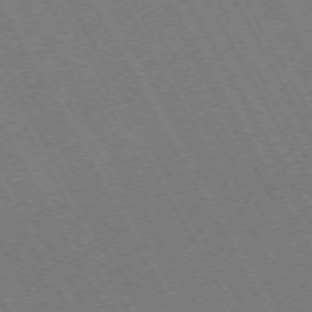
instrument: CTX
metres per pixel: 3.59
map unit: Hpe
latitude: -72.4440
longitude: 11.3132
